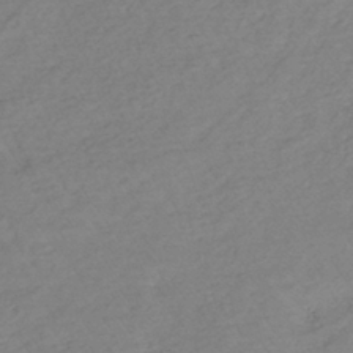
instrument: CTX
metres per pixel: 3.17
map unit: lHb
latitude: -35.7667
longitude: 69.5399
